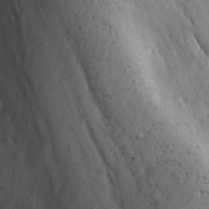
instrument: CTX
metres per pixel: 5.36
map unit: Ave
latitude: -6.2928
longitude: -120.1200
